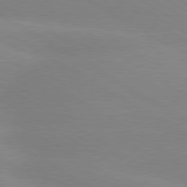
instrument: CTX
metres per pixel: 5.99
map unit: lApd
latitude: 80.1200
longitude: -153.0648
